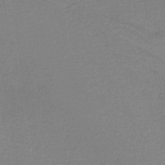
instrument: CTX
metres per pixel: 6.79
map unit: HNb
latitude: -37.0108
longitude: 56.5762
